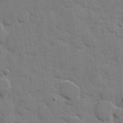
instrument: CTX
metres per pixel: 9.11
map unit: eHh
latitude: 8.3656
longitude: -67.0647
